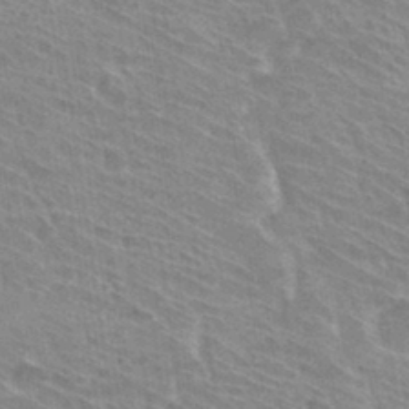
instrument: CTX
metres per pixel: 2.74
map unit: Hto
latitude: 31.7072
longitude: -41.4048
